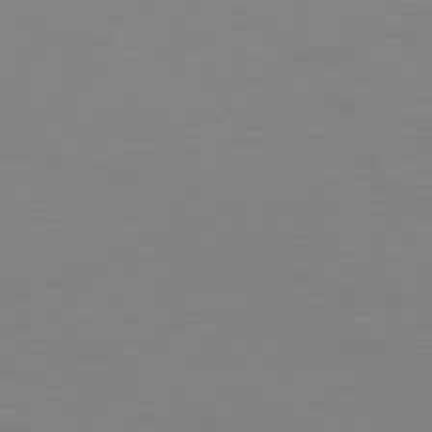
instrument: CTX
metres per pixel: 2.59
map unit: Ap
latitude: -78.5195
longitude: -69.1025
